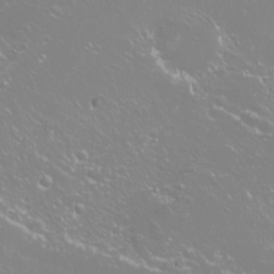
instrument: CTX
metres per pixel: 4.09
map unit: Nhu
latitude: -9.0108
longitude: -70.7813
